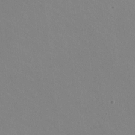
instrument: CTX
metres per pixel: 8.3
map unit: HNhu
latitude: -0.6141
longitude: -1.8772
